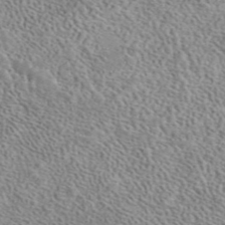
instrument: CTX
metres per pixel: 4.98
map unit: eAb
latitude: 44.2900
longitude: 114.2172
